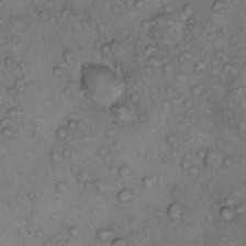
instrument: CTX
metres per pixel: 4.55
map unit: Hto
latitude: 11.6127
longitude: -58.3089
